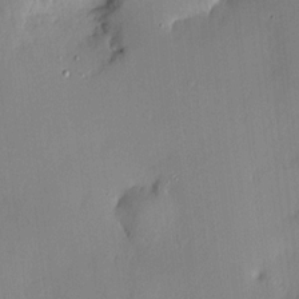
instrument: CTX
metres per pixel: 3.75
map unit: HNhu
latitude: 7.0269
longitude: 4.8786
